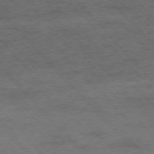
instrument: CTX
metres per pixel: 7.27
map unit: Hpe
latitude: -76.3873
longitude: -14.2145
